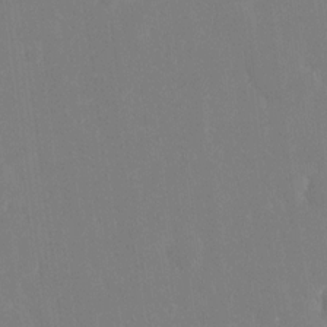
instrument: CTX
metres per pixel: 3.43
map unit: eHh
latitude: 14.5357
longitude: -72.0255
